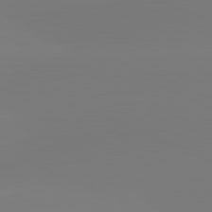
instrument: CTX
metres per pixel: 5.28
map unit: lApd
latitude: 81.6316
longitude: -158.5735
